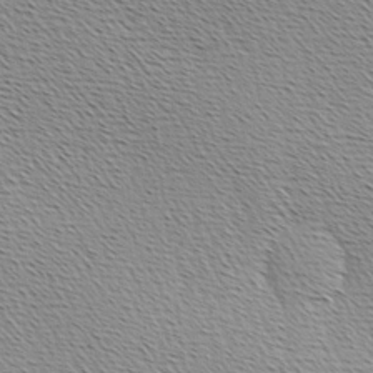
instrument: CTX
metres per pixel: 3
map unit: Hve
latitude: 2.7624
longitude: -122.1011
